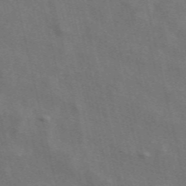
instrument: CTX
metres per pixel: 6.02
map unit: ANa
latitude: 49.7450
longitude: -79.6505
